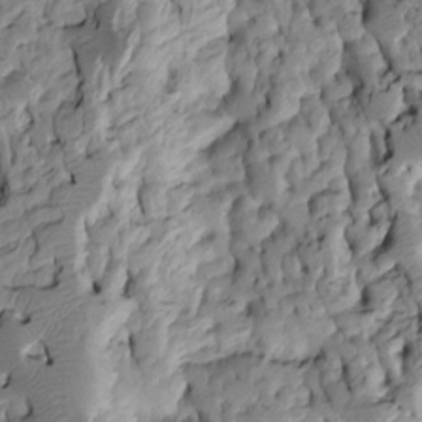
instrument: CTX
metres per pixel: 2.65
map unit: Htu
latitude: -4.4818
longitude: 156.5574
